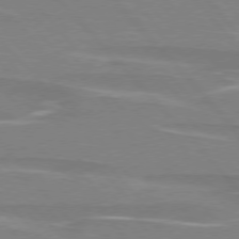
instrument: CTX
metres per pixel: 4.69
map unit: lApd
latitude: 75.9528
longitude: -81.4048
